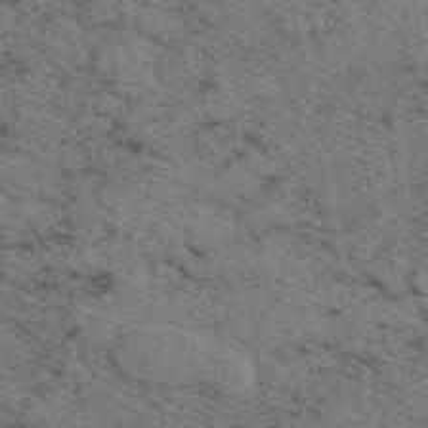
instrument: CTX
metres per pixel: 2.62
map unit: eAb
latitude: 44.8569
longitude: 113.1809
